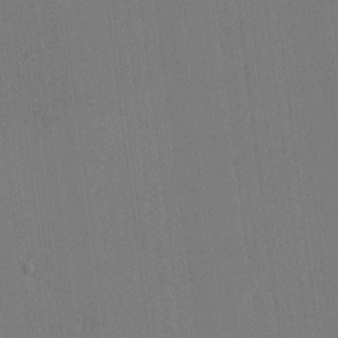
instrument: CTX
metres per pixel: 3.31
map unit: lHvf
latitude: -11.2187
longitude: -104.5546
